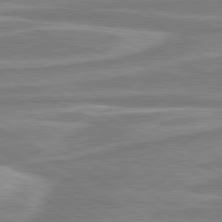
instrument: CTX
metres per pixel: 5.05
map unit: lApd
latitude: 80.6113
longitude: -174.2901
